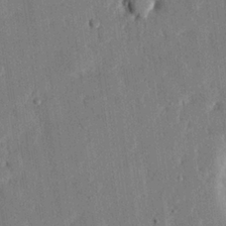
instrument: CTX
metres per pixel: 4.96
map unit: eHh
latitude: 26.3089
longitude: -81.5560
